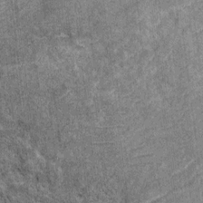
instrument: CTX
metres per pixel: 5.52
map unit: Ht
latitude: 10.7624
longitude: -38.2900
